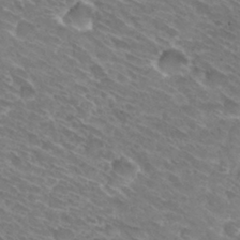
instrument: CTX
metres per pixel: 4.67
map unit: Hto
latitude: 31.2159
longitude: -44.1389
